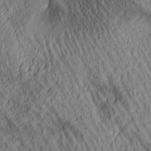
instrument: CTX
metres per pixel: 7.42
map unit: lAa
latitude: 4.8758
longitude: -116.8569
